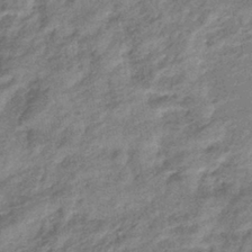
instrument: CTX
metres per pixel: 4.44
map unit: eHb
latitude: -39.3321
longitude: 80.3873
